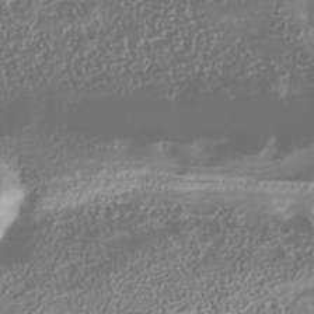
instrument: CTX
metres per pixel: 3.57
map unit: Nhu
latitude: -40.9730
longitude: -86.3656
